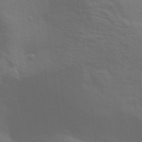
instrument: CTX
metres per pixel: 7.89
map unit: Aa
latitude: 31.2348
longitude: -133.3104
